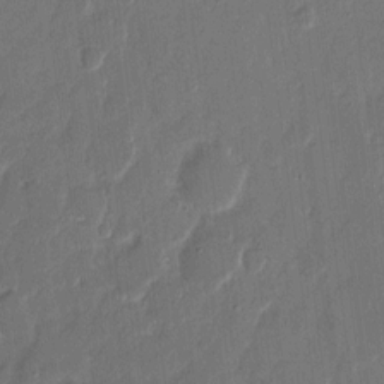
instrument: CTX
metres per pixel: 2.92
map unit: eHh
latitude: 9.2537
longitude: -68.8380
